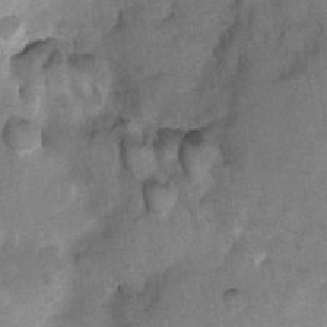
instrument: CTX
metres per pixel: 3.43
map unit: Ht
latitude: 4.4979
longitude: -29.5182
